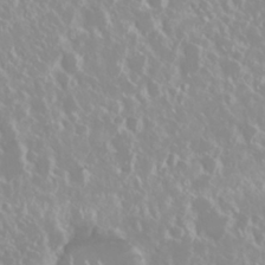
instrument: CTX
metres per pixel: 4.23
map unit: Nhu
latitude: 28.8380
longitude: -61.6127
